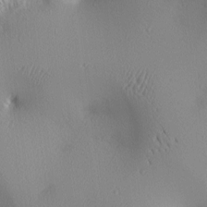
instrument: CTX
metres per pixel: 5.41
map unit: lAa
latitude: 2.8191
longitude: -116.9136
